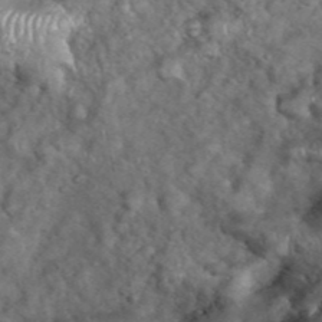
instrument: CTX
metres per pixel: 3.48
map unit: eHh
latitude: 39.1025
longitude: -56.6490
